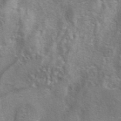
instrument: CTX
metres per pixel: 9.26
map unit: eAb
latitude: 41.1214
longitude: 105.6533
